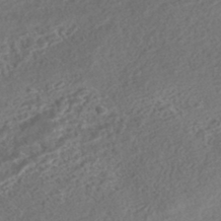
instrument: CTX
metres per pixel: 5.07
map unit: HNhu
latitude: -43.8800
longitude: 100.3306
